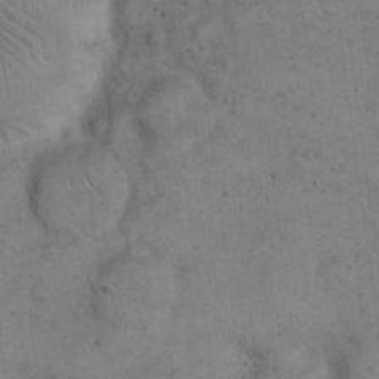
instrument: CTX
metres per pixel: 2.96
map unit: eHh
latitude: 21.8017
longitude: -60.6112
